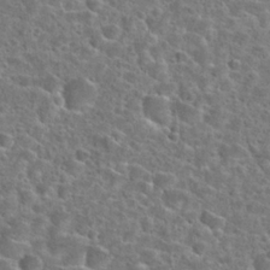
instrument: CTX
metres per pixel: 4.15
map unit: Hto
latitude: 24.5545
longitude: -46.9325
